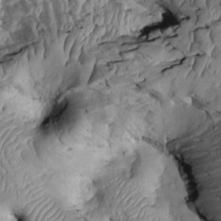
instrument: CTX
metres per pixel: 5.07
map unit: Htu
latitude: 0.3467
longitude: 149.2565
